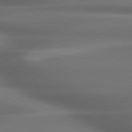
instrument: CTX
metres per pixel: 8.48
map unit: lApd
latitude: 79.1970
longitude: -117.1781
